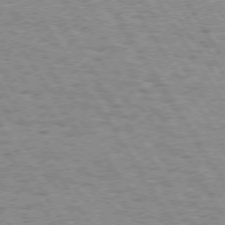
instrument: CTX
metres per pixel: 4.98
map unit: Hpe
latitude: 73.4805
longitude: -133.6127
